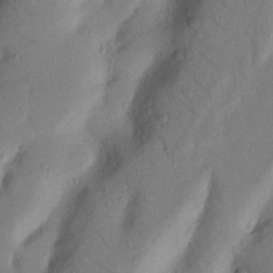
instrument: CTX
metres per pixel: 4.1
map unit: Nhu
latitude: 19.0458
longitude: -77.0647
